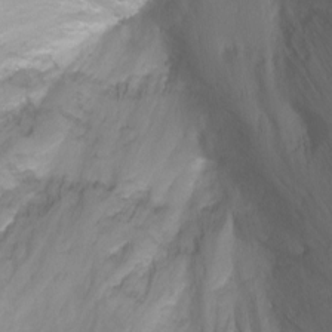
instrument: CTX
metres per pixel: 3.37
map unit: Ht
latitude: -1.8612
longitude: -27.4615
